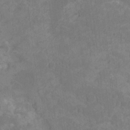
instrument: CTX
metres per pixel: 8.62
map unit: Ht
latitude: -8.9731
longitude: -22.1767
